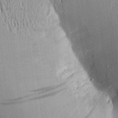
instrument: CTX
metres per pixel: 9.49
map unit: Aa
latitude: 16.4223
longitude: -148.2145
